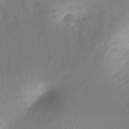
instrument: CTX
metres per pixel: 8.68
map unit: Nhu
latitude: -14.7652
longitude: -25.8961
